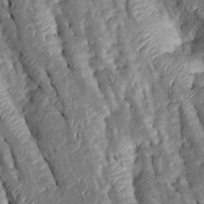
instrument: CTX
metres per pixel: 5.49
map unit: Htu
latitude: 0.5545
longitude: 149.0109
